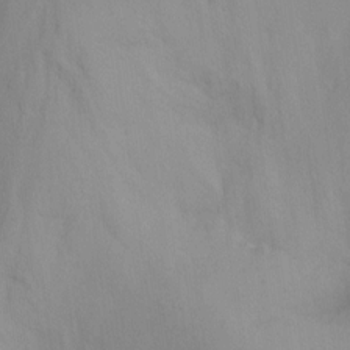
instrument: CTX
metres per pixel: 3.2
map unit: Nhu
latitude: -8.5007
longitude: -50.8947
